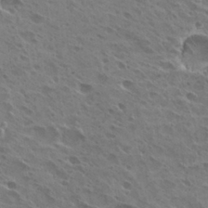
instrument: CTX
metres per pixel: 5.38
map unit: Hto
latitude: 27.0648
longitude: -40.7624
